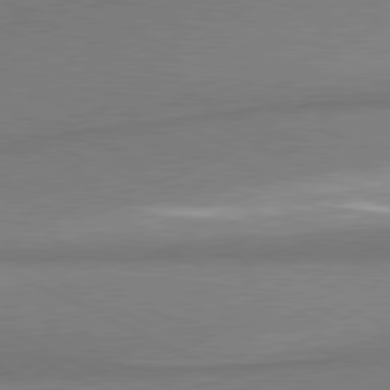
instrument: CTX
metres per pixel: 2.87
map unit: lApd
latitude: 80.7624
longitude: 166.2361
